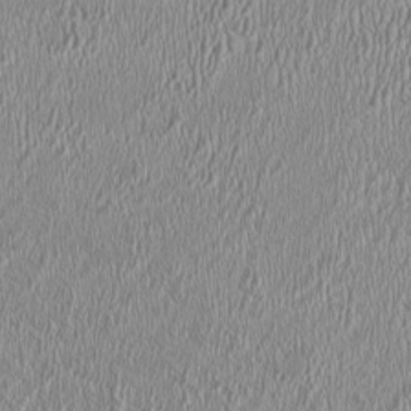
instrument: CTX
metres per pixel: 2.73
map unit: HNhu
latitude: -0.8408
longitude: 1.1432
